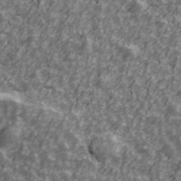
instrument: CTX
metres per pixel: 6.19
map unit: Ave
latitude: 42.1767
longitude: -113.2537
